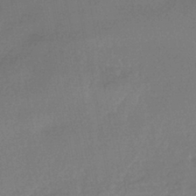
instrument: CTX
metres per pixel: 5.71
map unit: HNhu
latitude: -42.8974
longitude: 95.6533
